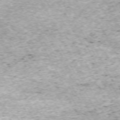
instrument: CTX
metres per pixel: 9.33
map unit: Hpe
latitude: -70.8597
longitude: 13.5210
